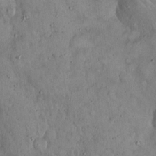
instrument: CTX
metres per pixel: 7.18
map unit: Hto
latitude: 18.5356
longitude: -60.7435
